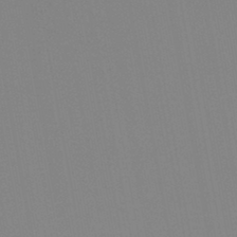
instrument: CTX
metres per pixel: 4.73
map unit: HNb
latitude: -44.8597
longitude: -44.5357
